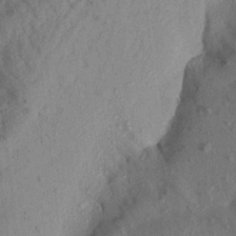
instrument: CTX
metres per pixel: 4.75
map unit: Aa
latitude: 20.5924
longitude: -147.4994
